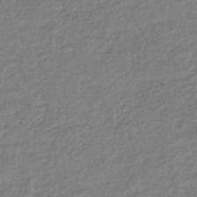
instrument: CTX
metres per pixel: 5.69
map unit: HNhu
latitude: -36.5195
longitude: 32.5196
